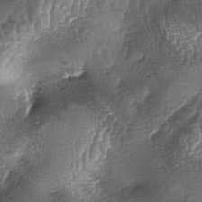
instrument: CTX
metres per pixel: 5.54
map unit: lAa
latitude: -5.1998
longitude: -128.4223
